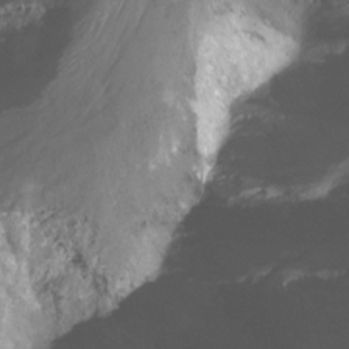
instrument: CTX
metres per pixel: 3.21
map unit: Nhu
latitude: -15.2943
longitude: -56.1199
